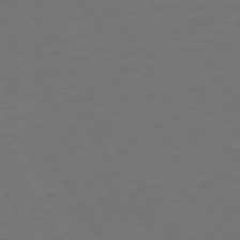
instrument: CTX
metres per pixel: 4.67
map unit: Hpe
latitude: 72.1956
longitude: -126.9136
